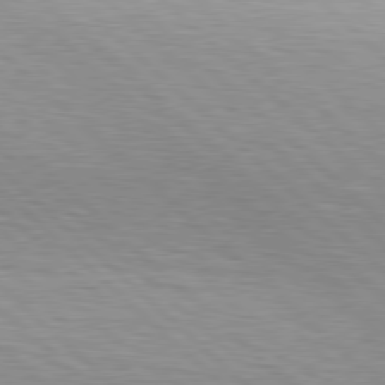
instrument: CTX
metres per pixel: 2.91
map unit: Hpe
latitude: 78.2712
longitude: -139.4048
